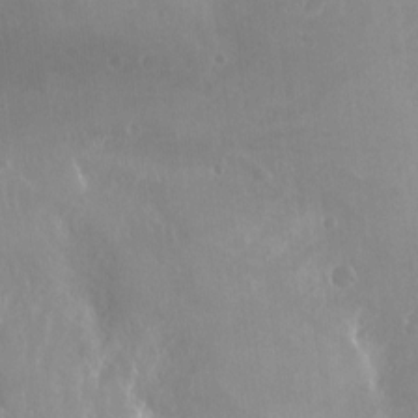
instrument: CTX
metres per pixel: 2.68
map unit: Nhu
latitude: -14.1984
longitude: -62.3468
